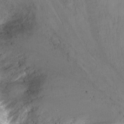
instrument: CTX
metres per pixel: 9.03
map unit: Nhu
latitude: -8.2928
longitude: -42.9136
